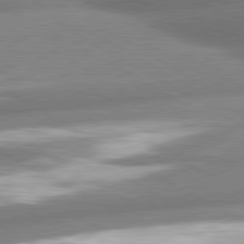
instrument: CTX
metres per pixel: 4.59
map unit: lApd
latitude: 80.4601
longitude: -163.0081
